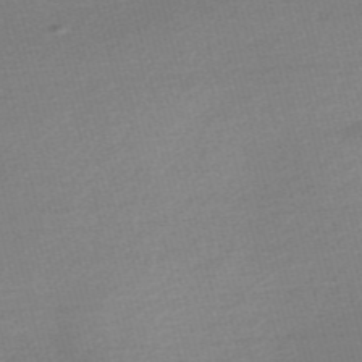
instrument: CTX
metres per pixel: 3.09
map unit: Nve
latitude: -56.9730
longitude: 61.3321
